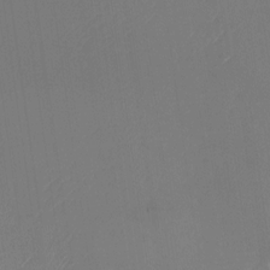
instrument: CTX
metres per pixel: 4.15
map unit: Nhu
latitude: -23.5777
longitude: -70.8380
